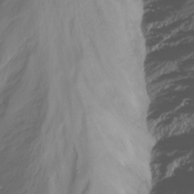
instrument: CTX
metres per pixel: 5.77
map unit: Nhu
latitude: -13.9367
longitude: -60.1200
